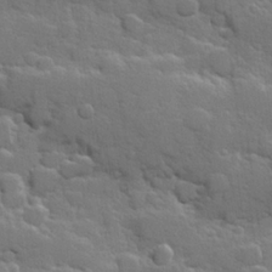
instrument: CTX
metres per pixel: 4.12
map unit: Hve
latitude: 24.9324
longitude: 148.7841
